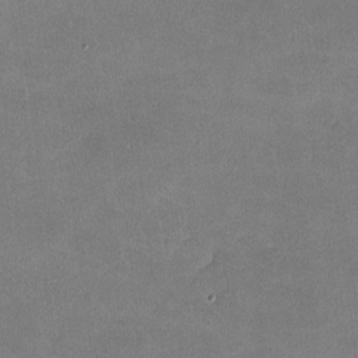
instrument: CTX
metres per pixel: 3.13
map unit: lHvf
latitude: -11.3510
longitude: -102.8758
